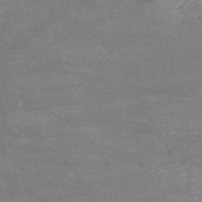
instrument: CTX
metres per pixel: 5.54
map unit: HNb
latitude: -52.0472
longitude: -41.5371
